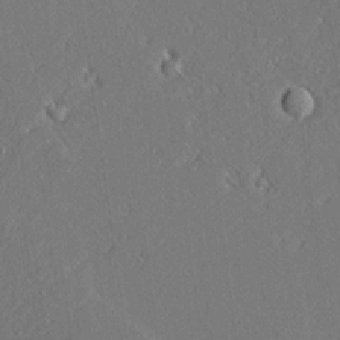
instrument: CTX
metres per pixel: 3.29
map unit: Ave
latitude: 18.0822
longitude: -139.6883
